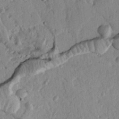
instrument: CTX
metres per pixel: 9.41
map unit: Nhu
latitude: 17.8394
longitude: -78.4034
